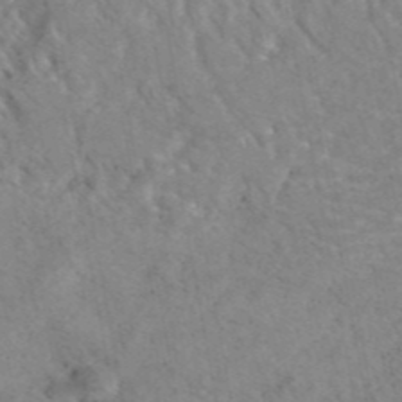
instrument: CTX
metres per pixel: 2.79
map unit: eAb
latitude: 43.4049
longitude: 108.6141
